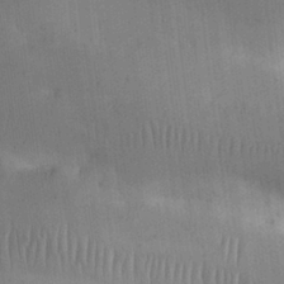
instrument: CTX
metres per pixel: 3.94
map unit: Nhu
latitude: 25.8961
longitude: -70.8191
